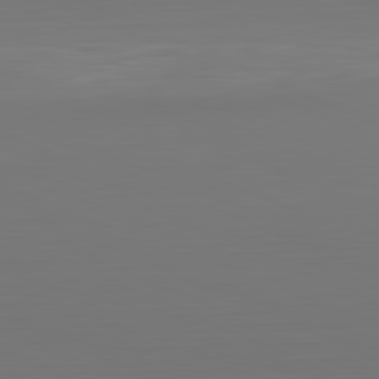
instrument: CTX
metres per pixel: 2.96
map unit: Hpe
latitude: -81.7478
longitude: 6.4251
